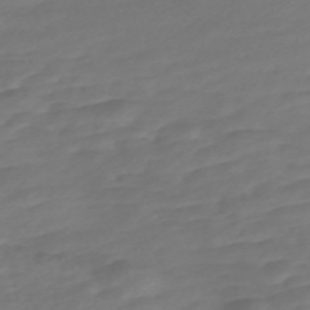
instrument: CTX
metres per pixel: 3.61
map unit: Nve
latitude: -58.5573
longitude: 57.8044
